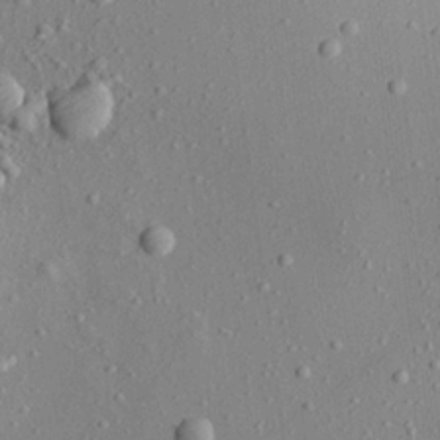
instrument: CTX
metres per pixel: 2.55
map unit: Aa
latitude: 21.7639
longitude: -143.0648
